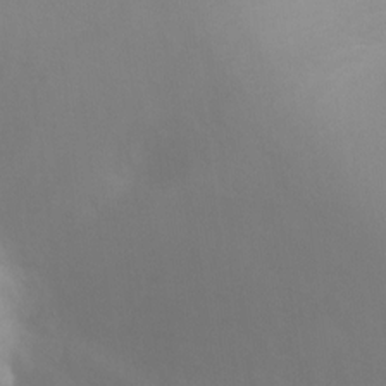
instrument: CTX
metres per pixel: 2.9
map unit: Ht
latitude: 3.9339
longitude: -28.6868
